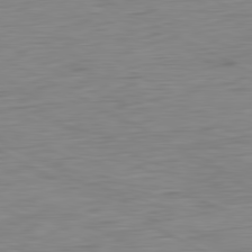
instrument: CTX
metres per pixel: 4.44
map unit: Ap
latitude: -81.4455
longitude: -78.3656
